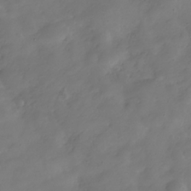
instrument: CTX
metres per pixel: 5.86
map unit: Hve
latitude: -31.5966
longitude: 94.9730
